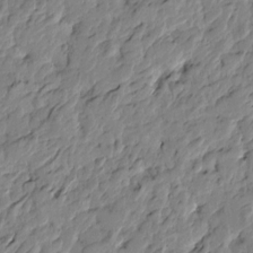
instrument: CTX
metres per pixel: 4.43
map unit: Htu
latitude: -4.1228
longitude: 178.5573
